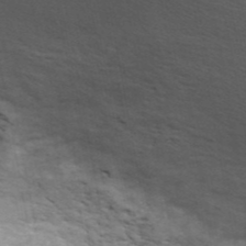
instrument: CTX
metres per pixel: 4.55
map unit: ANa
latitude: 44.5168
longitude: 28.8786
